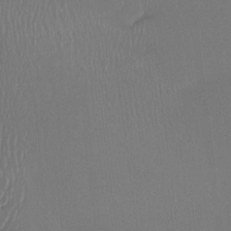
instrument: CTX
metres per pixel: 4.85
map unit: Htu
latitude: -13.6722
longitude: -49.1403
